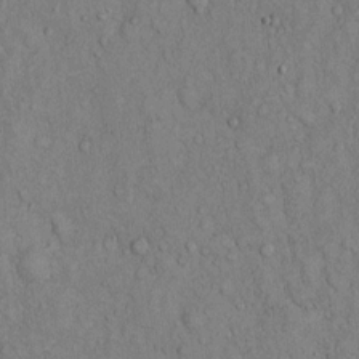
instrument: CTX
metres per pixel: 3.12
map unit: Hto
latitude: 13.8395
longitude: -58.1578
